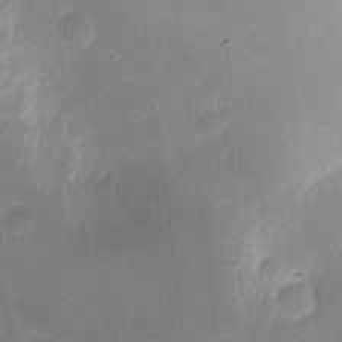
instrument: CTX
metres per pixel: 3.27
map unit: eHh
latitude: 9.3671
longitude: -71.3104
